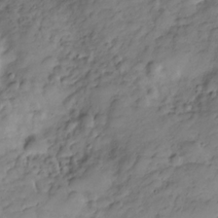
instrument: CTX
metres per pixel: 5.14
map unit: Hve
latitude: -29.0487
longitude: 94.6707
